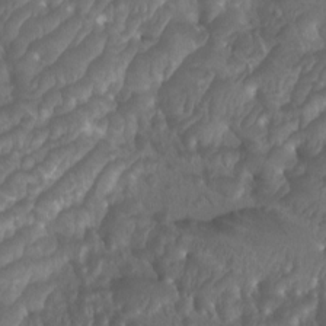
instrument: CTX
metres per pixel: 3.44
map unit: Htu
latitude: -10.9920
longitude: -73.0080
